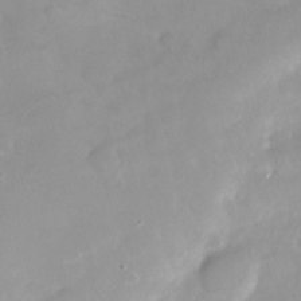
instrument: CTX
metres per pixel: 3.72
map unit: Nhe
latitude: -28.2551
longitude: -109.9339
